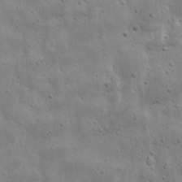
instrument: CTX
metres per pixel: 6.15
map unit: eHh
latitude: 9.7261
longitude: -73.0081
